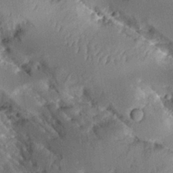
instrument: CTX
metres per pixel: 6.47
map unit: Aa
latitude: 10.3656
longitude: -126.1578
